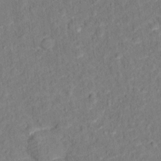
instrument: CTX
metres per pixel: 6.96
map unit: Hto
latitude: 12.2712
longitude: -38.3845
